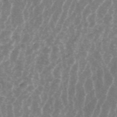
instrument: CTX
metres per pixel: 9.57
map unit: ANa
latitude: 45.2348
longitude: 29.5021
